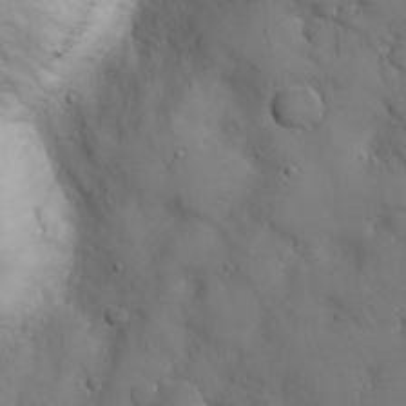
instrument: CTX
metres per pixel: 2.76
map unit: eHh
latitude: 21.8773
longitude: -62.8947
